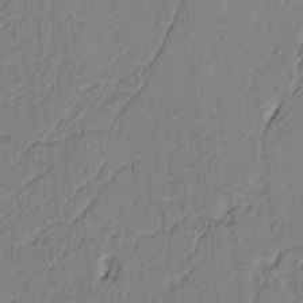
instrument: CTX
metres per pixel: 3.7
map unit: lAvf
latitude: 6.4034
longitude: 165.6911
